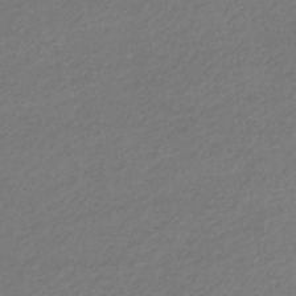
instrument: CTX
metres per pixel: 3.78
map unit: eHb
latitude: -32.9731
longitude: 70.2551
